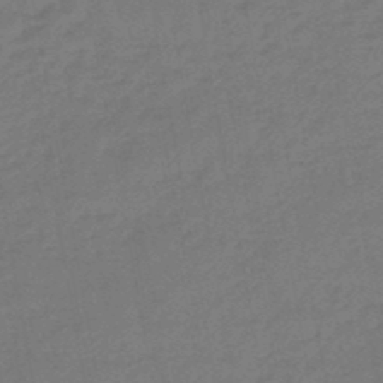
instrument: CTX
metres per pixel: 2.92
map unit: eHb
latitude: -46.9541
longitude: 82.3117
